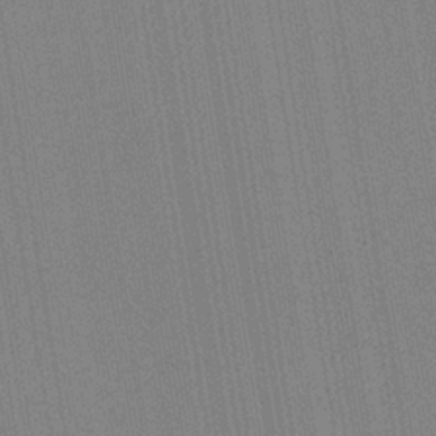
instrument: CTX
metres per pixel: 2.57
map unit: HNb
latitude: -35.0108
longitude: 55.0864
